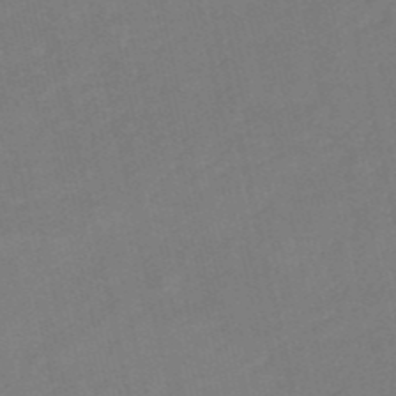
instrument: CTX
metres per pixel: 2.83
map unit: HNb
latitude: -52.8974
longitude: -48.8191
